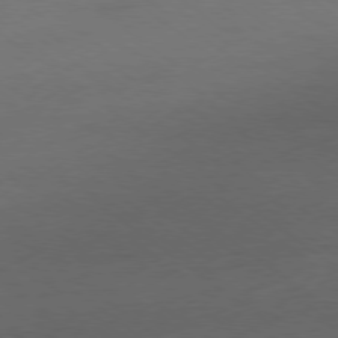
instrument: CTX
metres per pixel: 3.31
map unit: Ap
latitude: -79.1809
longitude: -54.1767
